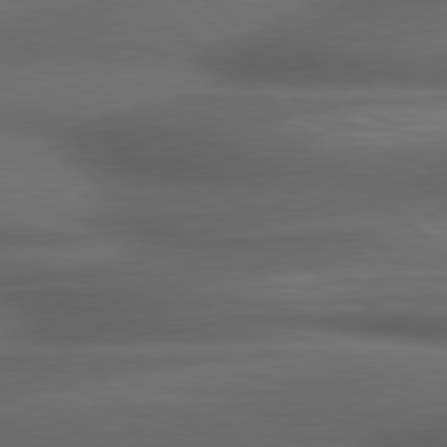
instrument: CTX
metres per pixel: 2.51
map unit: lApd
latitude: 79.1781
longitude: -116.3089
